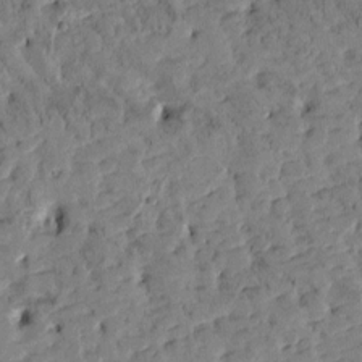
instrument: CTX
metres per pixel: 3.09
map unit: Htu
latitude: -3.0297
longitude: 175.9556
